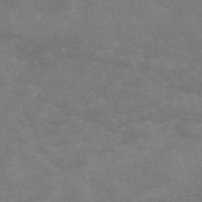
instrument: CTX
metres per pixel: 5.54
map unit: HNb
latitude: -55.9178
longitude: -40.1766
